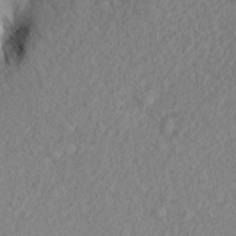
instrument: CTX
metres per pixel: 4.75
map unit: Aa
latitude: 15.7261
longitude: -142.1200
